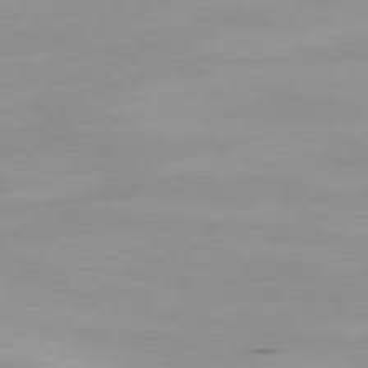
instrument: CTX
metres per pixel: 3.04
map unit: Hpe
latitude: -80.5574
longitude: 18.6707
